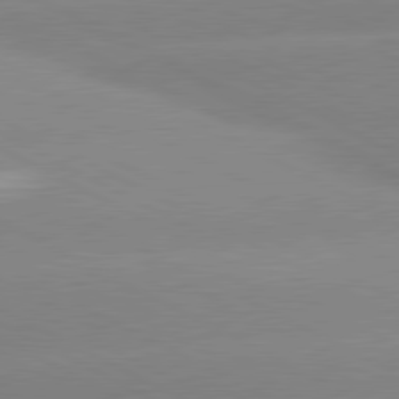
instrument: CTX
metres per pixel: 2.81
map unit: lApd
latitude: 80.7435
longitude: -154.2522
